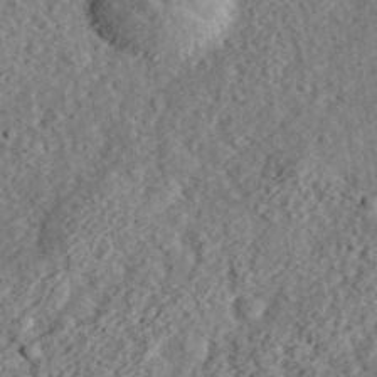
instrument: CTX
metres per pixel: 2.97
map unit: eHh
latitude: 36.6869
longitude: -78.9136
